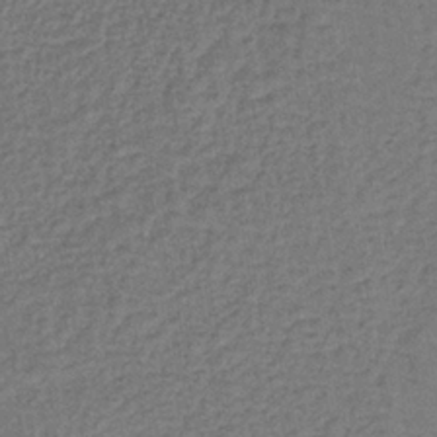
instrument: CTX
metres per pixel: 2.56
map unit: lHb
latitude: -38.3495
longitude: 59.7477
